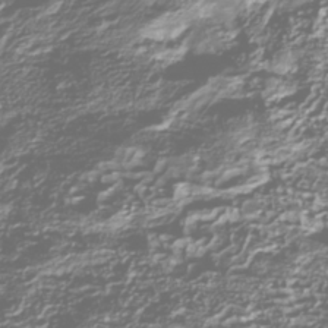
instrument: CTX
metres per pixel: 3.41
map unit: Nhu
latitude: -39.3510
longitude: -82.3467
